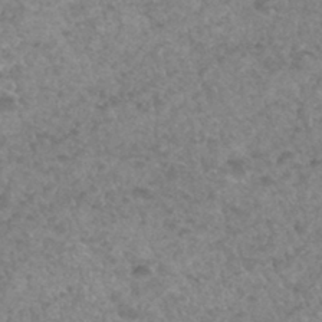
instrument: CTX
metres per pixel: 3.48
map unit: Hto
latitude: 33.4615
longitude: -49.7072
